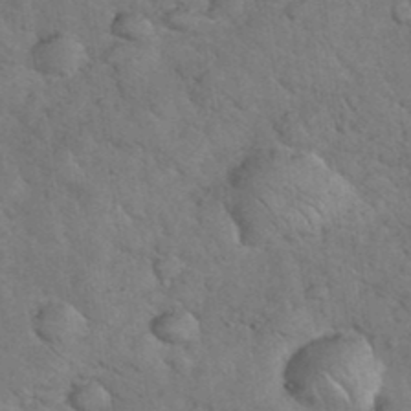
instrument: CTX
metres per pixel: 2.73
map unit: eHh
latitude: 37.0837
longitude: -66.9135
